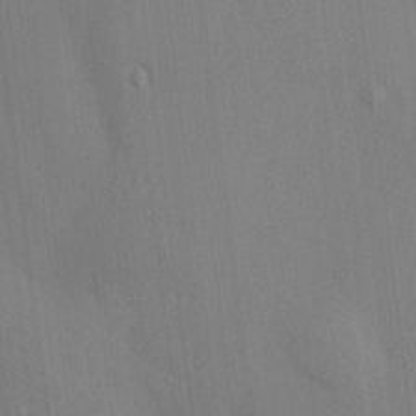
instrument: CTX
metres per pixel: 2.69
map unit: HNhu
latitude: 13.0270
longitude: 10.2928
